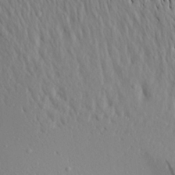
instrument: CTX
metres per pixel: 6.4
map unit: Aa
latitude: 19.6127
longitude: -148.1011
